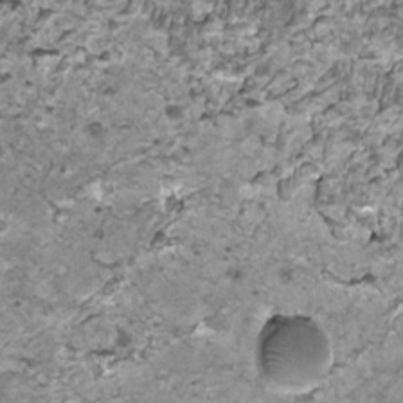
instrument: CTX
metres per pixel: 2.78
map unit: HNhu
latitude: -0.2740
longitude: 0.9542
